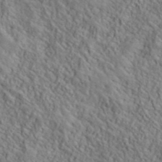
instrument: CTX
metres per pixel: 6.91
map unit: ANa
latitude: 39.9339
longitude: -89.4616
